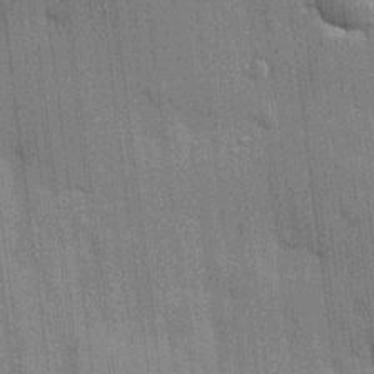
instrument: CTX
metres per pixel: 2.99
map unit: HNhu
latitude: 15.0270
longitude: 12.5574
